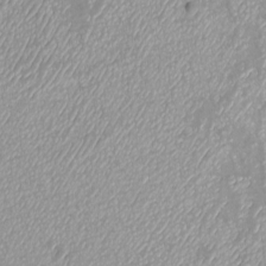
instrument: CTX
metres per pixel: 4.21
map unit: eHh
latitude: -7.4832
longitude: -77.3103
